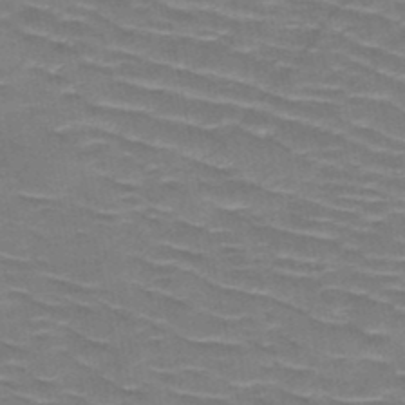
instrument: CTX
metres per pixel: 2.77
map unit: HNb
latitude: -48.1039
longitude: -48.0822
